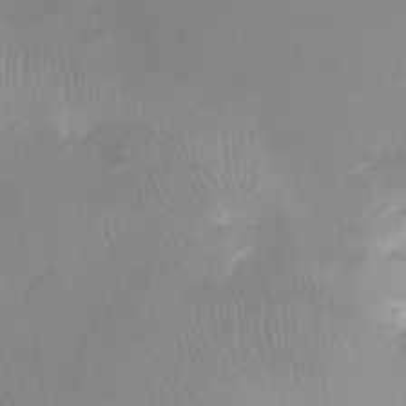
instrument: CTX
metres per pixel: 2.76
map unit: Ht
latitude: -11.3888
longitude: -43.6127
